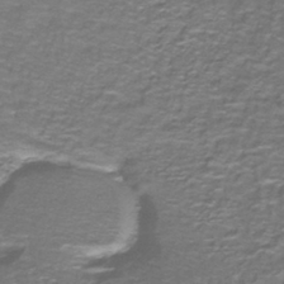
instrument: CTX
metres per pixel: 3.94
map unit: lHb
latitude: -42.7085
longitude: 55.8800
